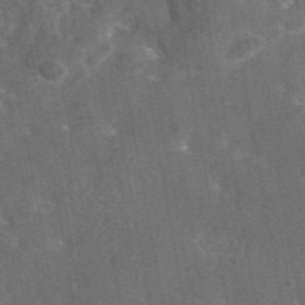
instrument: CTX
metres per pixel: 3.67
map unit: eAb
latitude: 46.1767
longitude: 116.5195
